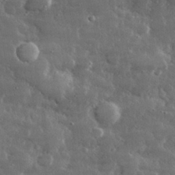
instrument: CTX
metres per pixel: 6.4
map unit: lHvf
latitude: 31.4994
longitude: -90.4790
